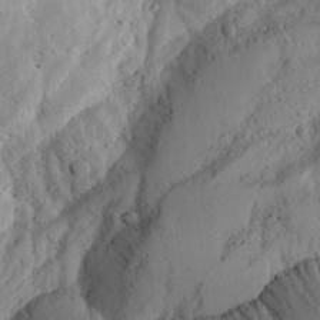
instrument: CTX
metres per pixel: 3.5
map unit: Aa
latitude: 25.1214
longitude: -131.4994
